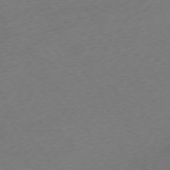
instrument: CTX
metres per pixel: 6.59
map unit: Ap
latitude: -74.7841
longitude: -73.4049
